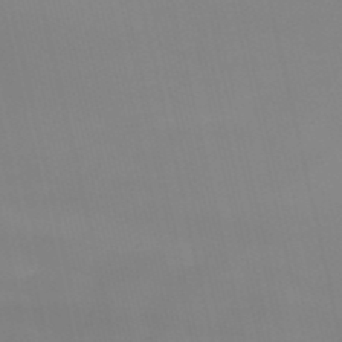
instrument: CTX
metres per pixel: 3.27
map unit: lHb
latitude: -48.9353
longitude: 76.3117
